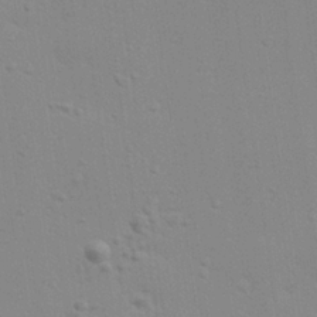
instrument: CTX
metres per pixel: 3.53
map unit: Hve
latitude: 24.6301
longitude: -92.4790
